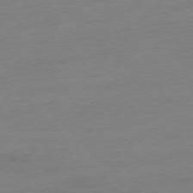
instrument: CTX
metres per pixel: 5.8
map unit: Hpe
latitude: -77.0675
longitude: -14.4790
